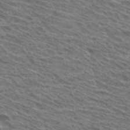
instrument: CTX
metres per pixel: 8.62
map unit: Hto
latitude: 30.4223
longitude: -44.7435
